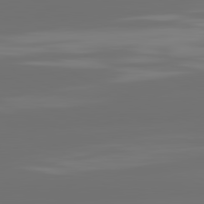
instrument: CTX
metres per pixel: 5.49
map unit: lApd
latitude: 82.1199
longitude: -166.7435
